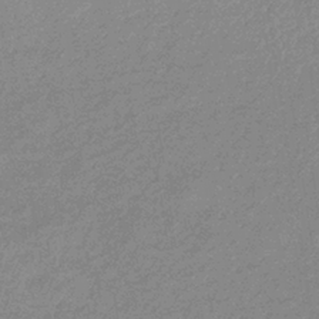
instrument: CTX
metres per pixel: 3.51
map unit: lHb
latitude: -34.3873
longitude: 69.2942
